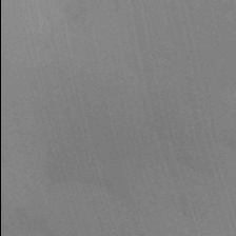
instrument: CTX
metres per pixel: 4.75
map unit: Aa
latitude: 31.8962
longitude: -145.9906
